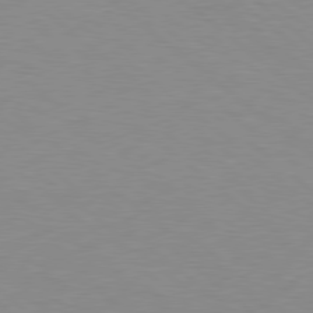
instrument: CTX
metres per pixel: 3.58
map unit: Hpe
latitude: 78.2712
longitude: -151.1592
